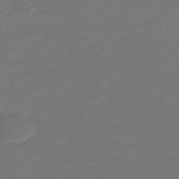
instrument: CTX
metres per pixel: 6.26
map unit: HNb
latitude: -47.4454
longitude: 54.0661
